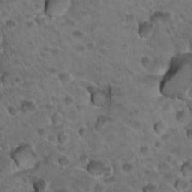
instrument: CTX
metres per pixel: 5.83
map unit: Hto
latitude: 19.6127
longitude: -33.1970
